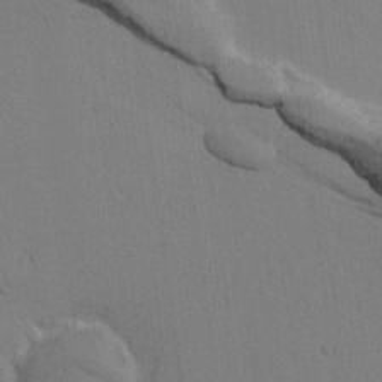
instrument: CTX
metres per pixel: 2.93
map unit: lAvf
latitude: 14.7436
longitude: -126.7624
